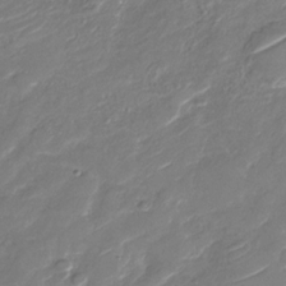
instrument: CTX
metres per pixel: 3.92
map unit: Nhu
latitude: -29.9556
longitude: -72.2523
